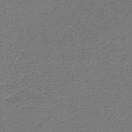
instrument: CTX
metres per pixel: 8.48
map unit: lHb
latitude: -42.7274
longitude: 62.1416
